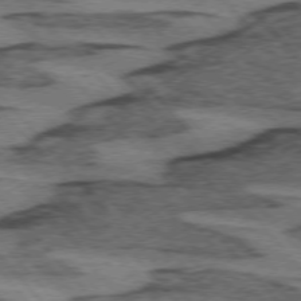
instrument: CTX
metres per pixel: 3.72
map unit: lApd
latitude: 74.8569
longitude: -78.0822
